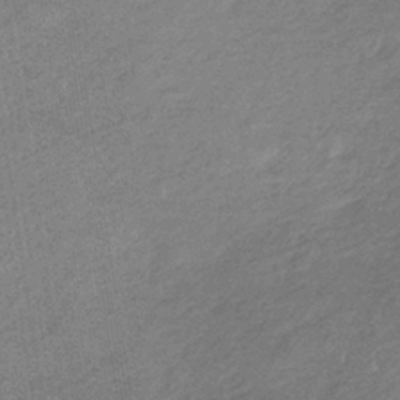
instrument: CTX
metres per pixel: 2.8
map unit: lHb
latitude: -34.8030
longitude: 68.6896
